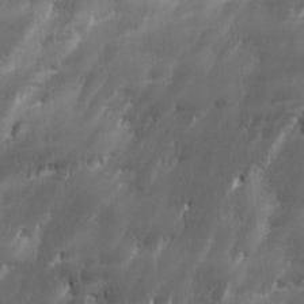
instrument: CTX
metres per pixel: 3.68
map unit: Ave
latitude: 15.7072
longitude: -135.6127
